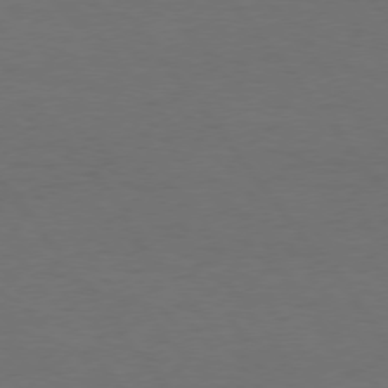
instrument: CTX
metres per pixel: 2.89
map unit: Hpe
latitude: 74.8758
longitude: -131.2537
